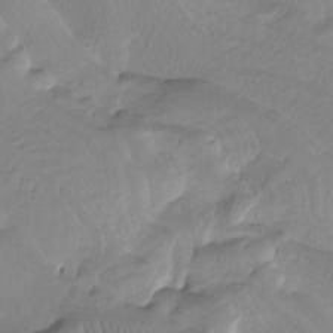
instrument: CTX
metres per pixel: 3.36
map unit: Htu
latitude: -7.9745
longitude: -67.2348
